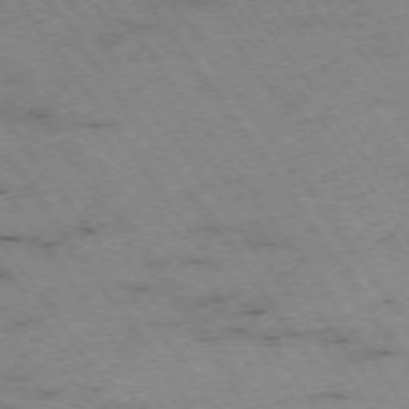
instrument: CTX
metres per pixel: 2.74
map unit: Hpe
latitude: -74.3496
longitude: 2.1038
